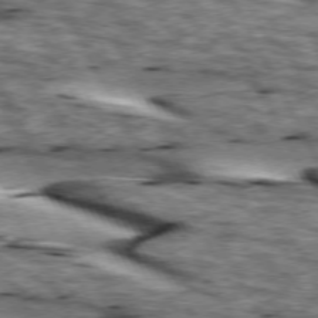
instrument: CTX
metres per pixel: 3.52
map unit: lApd
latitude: 73.9151
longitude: -55.3104
